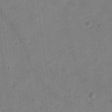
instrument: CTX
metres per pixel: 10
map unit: eHh
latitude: 21.3104
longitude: -69.3671
